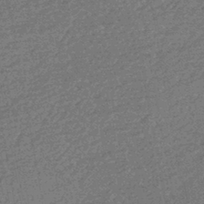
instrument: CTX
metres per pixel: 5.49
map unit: HNhu
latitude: -43.6721
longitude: 99.4265
